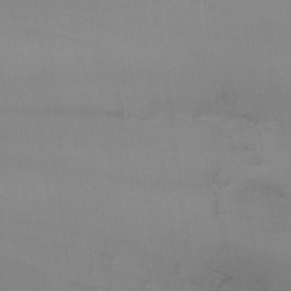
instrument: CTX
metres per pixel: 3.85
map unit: Nhu
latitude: -5.0864
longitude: -90.2523
